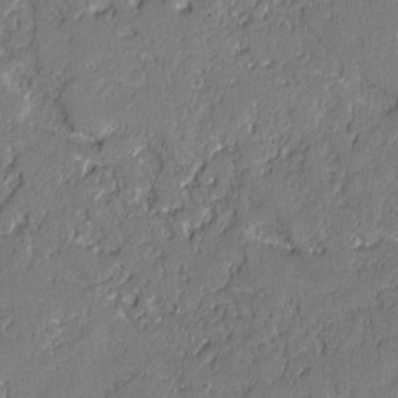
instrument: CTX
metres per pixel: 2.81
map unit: lAvf
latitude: -0.8030
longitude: -106.7057
